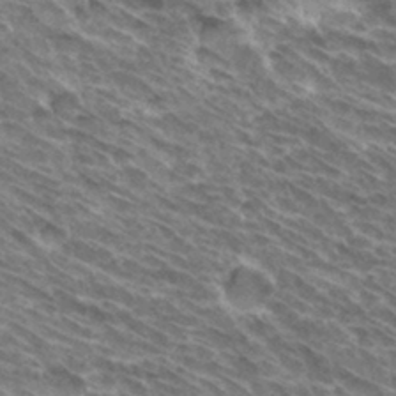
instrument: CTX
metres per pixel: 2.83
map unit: Hto
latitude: 31.8773
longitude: -44.0822
